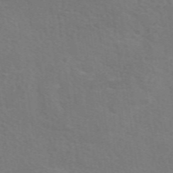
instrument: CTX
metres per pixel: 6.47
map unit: eAb
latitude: 50.4601
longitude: 113.0487
